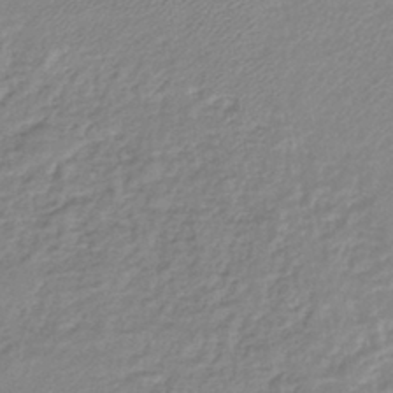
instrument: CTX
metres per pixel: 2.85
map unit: lHb
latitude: -41.5021
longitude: 62.1228
